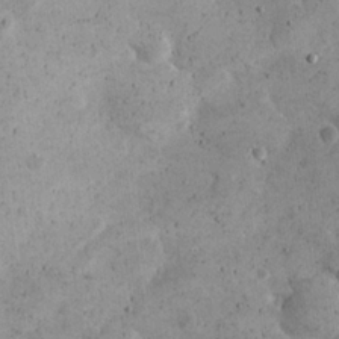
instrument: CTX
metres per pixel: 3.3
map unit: eHh
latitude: 21.7261
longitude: -65.5371
